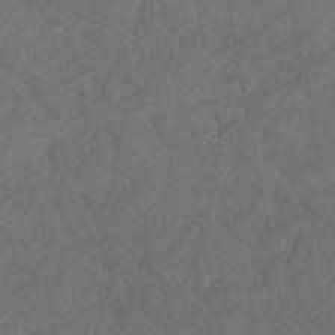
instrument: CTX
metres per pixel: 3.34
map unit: HNhu
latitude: -47.8233
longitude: 97.0487
